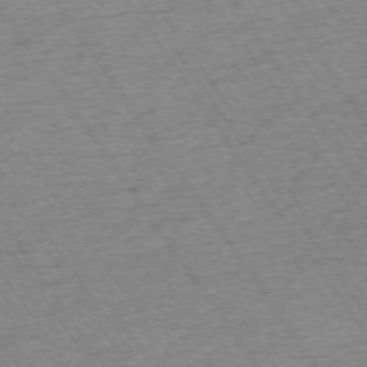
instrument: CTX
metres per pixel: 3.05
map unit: Ap
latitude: -74.5385
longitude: -89.4049
